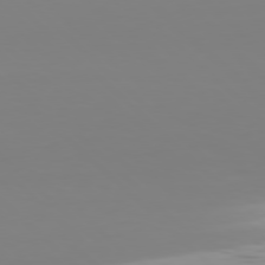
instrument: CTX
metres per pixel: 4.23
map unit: Hpe
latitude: 77.5182
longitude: -173.5371
